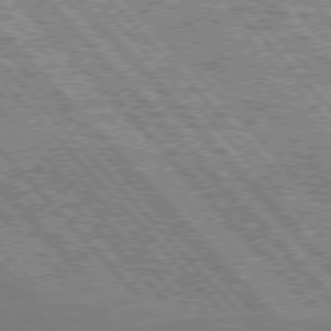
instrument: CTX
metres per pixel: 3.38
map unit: Hpe
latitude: 75.8205
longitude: -126.8758
